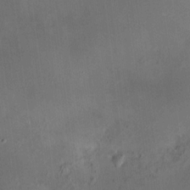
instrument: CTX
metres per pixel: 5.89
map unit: HNhu
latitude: 11.1970
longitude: 11.1431
